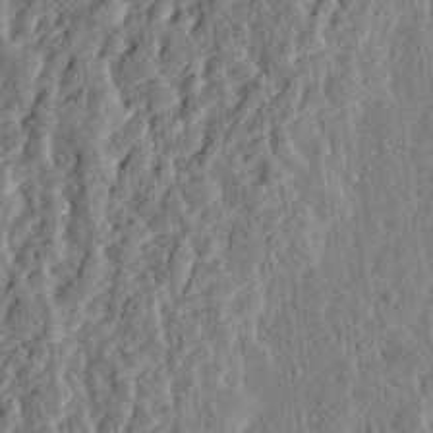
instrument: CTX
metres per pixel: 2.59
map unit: eHh
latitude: 27.9906
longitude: -76.6868
